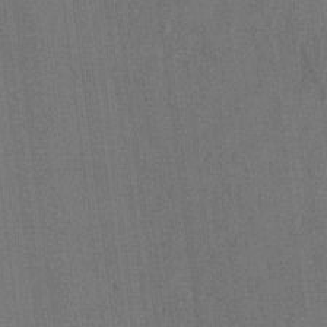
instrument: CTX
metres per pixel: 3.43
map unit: HNhu
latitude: 1.1025
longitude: -5.5560
